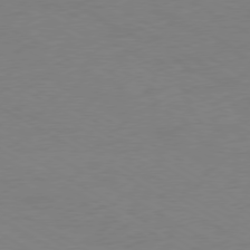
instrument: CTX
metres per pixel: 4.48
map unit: Ap
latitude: -76.1984
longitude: -76.5734
